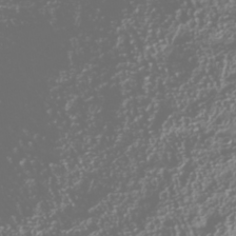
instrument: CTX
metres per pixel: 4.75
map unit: Nhu
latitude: -40.5007
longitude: -82.8380
